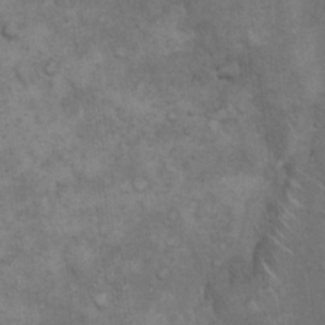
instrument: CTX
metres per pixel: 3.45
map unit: Hto
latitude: 18.2711
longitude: -61.0647
